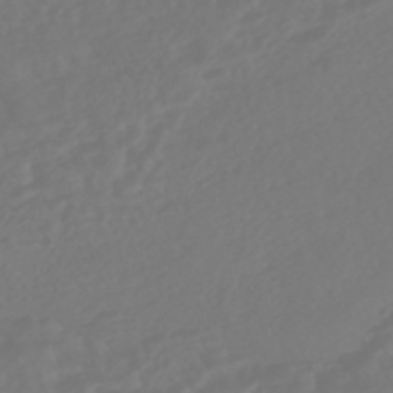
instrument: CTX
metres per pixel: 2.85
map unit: HNhu
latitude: -45.8611
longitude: 103.8989
